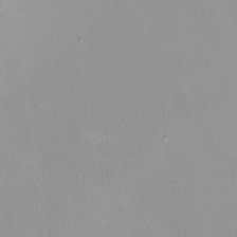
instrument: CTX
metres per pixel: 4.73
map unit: HNhu
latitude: -0.1039
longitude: -4.8758
